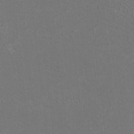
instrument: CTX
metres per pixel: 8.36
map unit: HNhu
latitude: 0.6112
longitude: -0.9891
